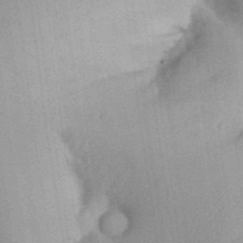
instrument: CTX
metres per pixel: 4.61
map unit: Aa
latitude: 32.8947
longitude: -142.4223
